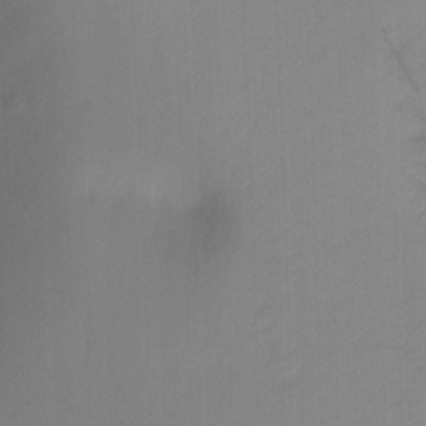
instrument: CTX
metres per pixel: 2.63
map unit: Ht
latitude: -8.5007
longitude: -37.3104
